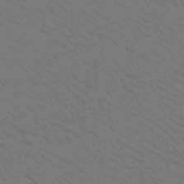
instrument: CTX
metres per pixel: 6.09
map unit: Aa
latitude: 19.2915
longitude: -142.4034
